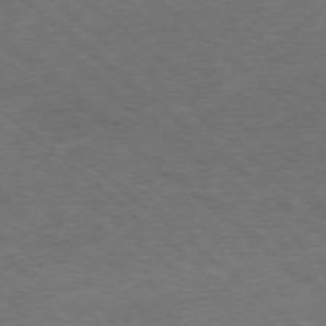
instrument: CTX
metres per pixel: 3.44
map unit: Hpe
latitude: -78.6329
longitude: 17.3510
